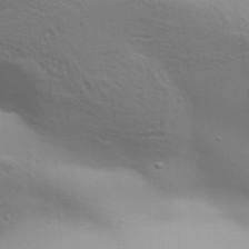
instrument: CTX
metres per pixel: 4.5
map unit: Aa
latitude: 32.3656
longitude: -133.6883
